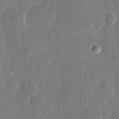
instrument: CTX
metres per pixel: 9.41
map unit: eHh
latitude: 12.4790
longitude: -71.1403
